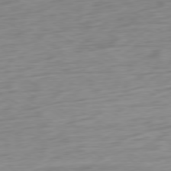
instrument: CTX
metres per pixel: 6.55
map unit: Ap
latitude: -79.6155
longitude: -70.4034
